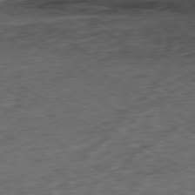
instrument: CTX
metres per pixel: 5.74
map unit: Ap
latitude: -80.4629
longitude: -73.9906
